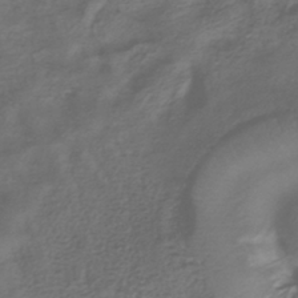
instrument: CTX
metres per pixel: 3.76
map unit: HNhu
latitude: -41.0108
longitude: 100.0094
